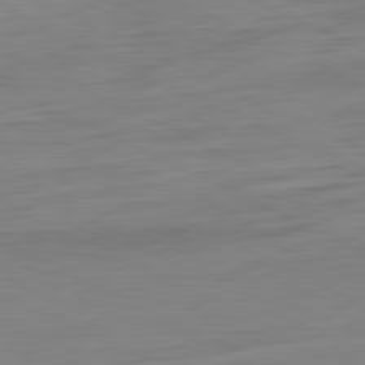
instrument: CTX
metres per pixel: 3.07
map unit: Ap
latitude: -81.9178
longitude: -77.8583
